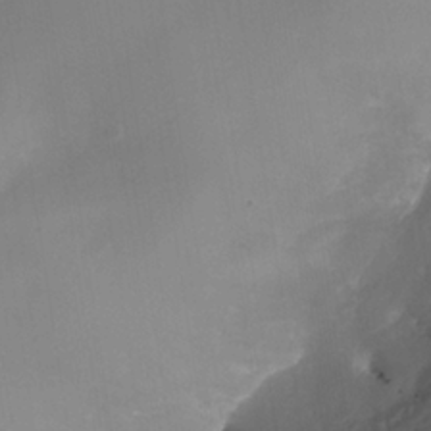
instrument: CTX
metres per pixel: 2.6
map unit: Nhe
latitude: -36.7274
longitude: -113.1214
